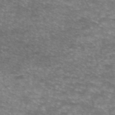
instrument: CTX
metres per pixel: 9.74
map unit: eAb
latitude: 45.6127
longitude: 102.6519
